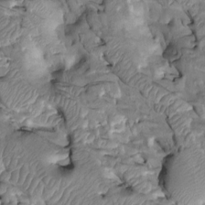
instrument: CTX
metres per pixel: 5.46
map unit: Htu
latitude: -2.2550
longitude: 149.5966
